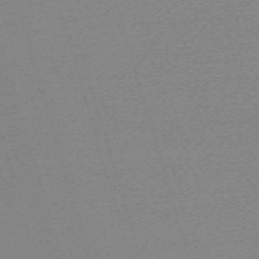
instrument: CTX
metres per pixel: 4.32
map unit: eHh
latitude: -61.7289
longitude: 52.4440
